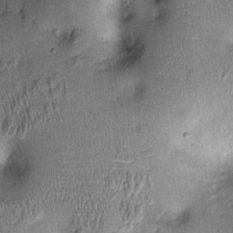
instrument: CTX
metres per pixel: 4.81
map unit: Ht
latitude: -1.7856
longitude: -14.3279
